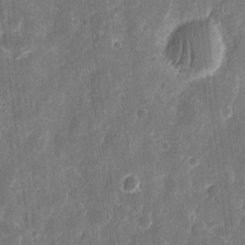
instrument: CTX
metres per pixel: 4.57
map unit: eHh
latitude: 11.8017
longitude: -72.8002
